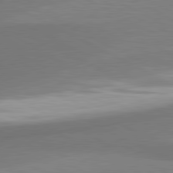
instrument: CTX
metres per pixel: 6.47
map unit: lApd
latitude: 80.9892
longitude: 167.7289
